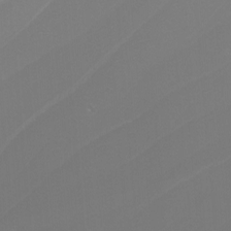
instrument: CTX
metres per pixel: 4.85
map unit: Nhu
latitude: -9.0675
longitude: -94.9703
